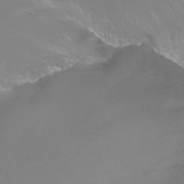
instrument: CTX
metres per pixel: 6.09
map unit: Nhu
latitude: -11.9178
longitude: -63.2915
